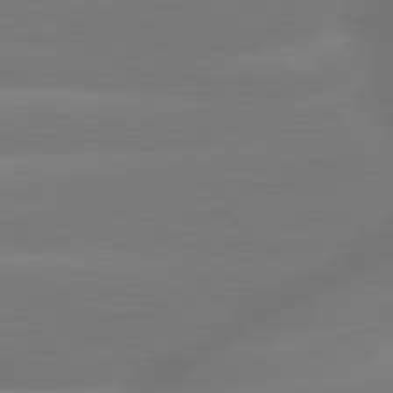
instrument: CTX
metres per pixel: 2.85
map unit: lApd
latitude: 79.8773
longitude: -142.7435
